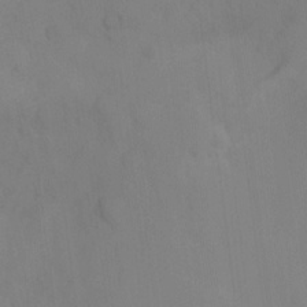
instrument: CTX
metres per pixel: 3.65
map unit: Ht
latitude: -15.4833
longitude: -55.5371
